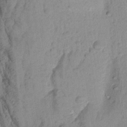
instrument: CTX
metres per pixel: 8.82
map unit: Aa
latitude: 17.9717
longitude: -146.7813
